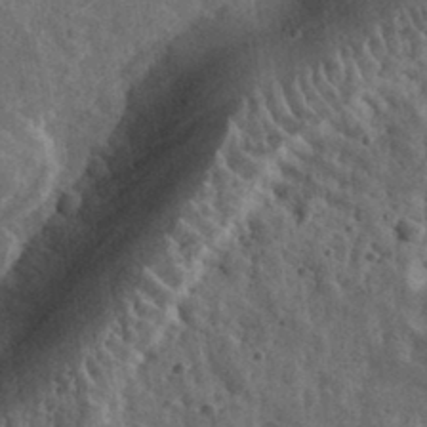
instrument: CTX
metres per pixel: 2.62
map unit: eHh
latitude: 34.1388
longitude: -79.9906
